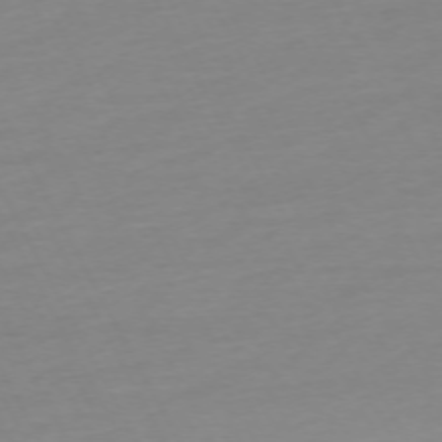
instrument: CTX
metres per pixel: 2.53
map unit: Ap
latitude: -73.3698
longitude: -69.4616
